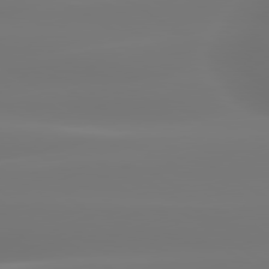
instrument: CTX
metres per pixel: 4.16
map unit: lApd
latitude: 79.8773
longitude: -137.6127
